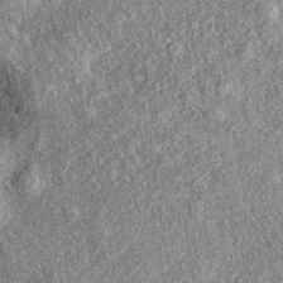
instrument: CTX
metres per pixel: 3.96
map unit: eAb
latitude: 37.6883
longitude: 107.2187
